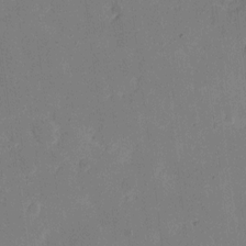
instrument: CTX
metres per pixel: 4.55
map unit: eHh
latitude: 6.3467
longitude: -66.8946
